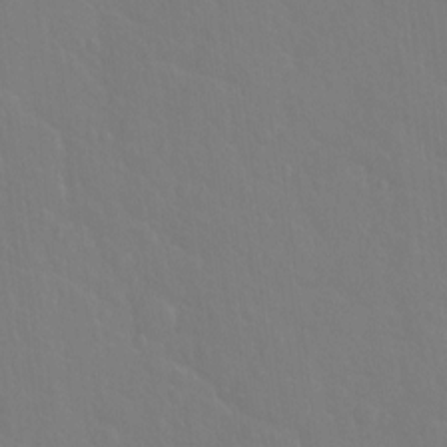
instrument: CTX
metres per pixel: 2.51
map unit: Hto
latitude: -3.1053
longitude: -34.9891
